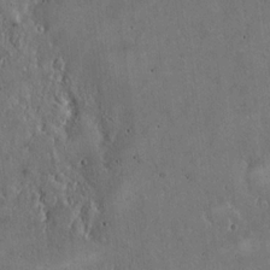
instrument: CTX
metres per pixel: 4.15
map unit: Hto
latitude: 16.4790
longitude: -59.7450
